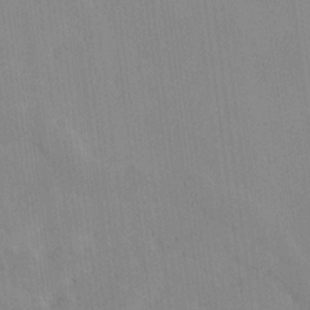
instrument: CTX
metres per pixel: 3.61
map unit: Ave
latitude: 18.4412
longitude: -137.2159
